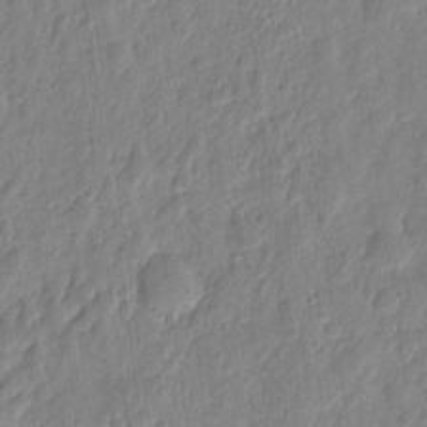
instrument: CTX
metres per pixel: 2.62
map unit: eHh
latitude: 7.7072
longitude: -74.0633
